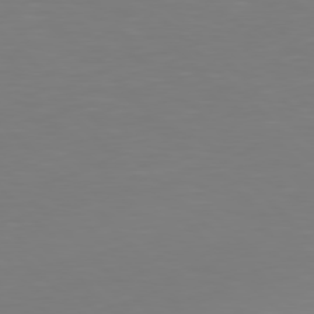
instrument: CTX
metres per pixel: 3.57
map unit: Hpe
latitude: 77.8205
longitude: -174.9325
